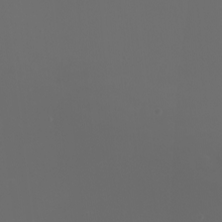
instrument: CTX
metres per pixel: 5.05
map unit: Nhu
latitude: -7.7477
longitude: -74.0255
